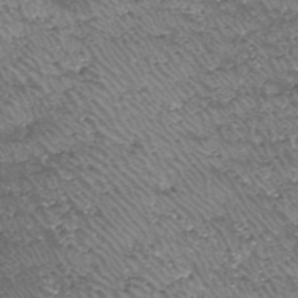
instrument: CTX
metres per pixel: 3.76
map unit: HNhu
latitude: -47.0864
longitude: 30.8408
